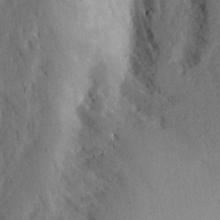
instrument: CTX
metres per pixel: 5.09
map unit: Ave
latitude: 23.3293
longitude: -132.4412
